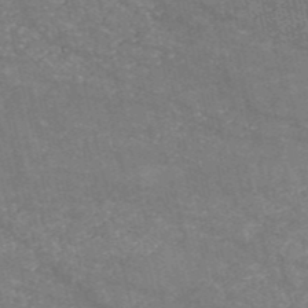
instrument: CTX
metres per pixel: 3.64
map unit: HNb
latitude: -53.8422
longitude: -38.4034
